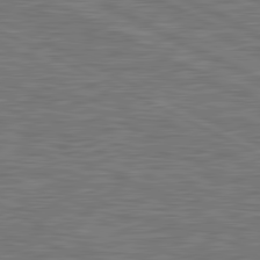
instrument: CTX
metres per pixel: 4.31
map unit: lApd
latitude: 81.3104
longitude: -171.9339
